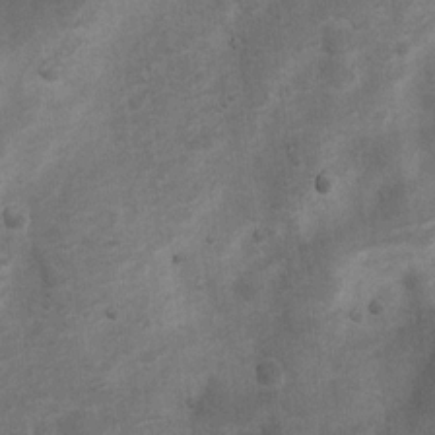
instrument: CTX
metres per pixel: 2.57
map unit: Nhu
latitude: 6.4790
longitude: -23.3482
